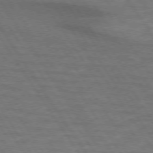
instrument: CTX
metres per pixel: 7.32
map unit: lApd
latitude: 73.8395
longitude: -63.2726
